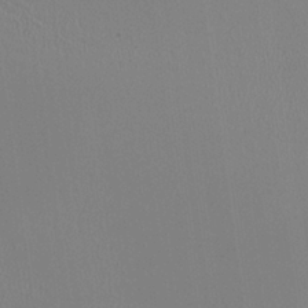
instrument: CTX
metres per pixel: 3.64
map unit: HNhu
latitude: -0.3307
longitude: -1.2348
